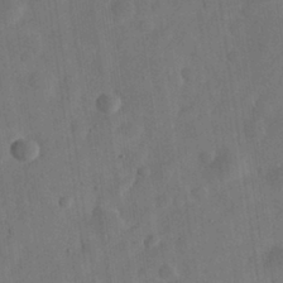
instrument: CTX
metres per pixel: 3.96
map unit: eHh
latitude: 30.4034
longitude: -73.8395
